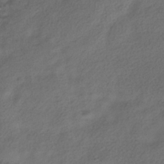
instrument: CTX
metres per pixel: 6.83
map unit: HNhu
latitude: -39.9178
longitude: 102.0472
